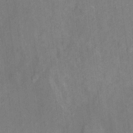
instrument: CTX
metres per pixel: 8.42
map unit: Ht
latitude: 12.8002
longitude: -41.0458
